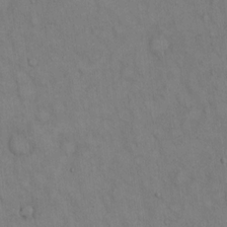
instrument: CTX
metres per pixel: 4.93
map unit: Hto
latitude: 14.3279
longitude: -60.6301
